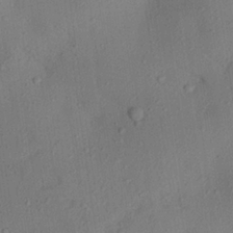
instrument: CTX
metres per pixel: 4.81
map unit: Aa
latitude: 24.7813
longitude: -143.5749
